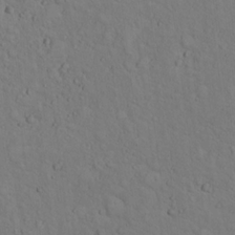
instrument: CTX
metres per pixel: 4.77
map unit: lHvf
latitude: 14.2901
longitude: 177.8989
